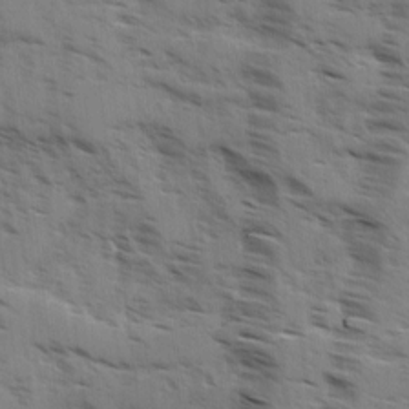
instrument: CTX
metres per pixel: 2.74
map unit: Ave
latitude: 1.0080
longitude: -110.7058
